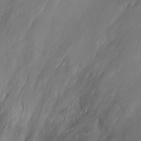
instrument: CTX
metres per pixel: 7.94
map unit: Ht
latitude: 2.4223
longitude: -33.8961
